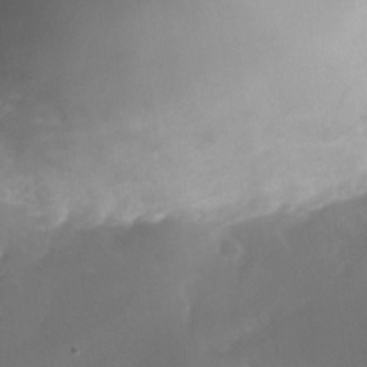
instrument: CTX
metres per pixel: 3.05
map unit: Nhu
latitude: -25.3132
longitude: -70.8758
